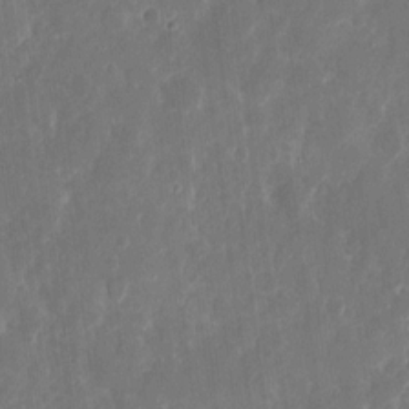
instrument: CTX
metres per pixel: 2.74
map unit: eHh
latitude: 12.1767
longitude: -73.0270
